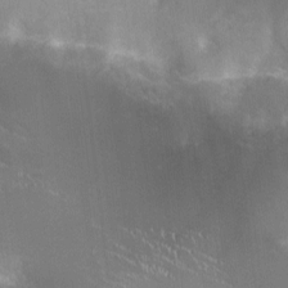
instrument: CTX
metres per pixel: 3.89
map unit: HNhu
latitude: -1.7100
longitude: -0.1200
